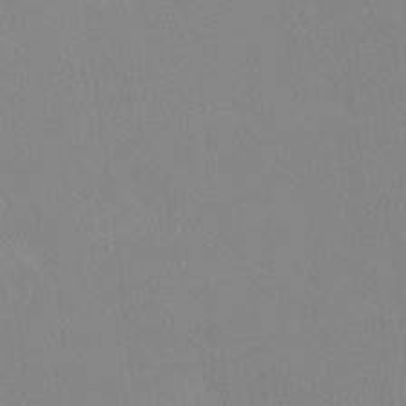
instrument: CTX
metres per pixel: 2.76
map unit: Htu
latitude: -15.4644
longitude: -47.8017
